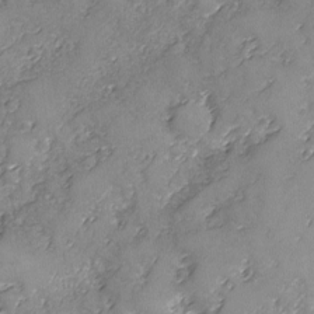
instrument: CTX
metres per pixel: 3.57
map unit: Ave
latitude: -8.2928
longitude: -118.0633
